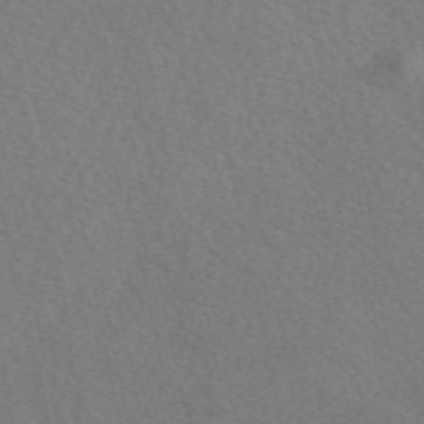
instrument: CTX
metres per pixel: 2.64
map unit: eAb
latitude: 51.1592
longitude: 109.2187
